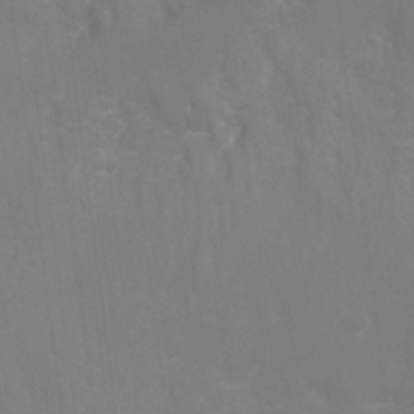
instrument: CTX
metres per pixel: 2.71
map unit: Ht
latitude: -1.3321
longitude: -34.7435
